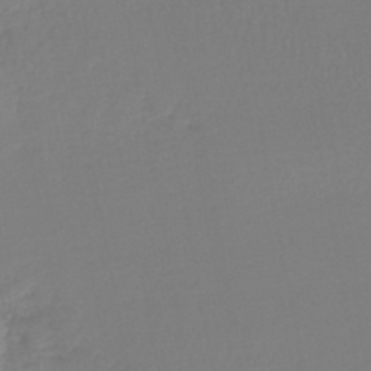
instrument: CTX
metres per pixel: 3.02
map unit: lHb
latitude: -46.5196
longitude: 66.4629
